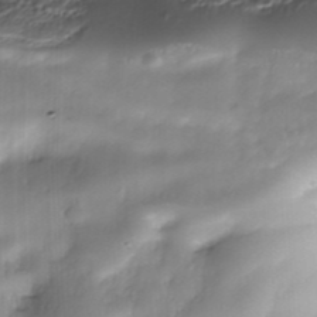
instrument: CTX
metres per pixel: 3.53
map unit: Nhe
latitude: -37.6910
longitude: -148.3845
